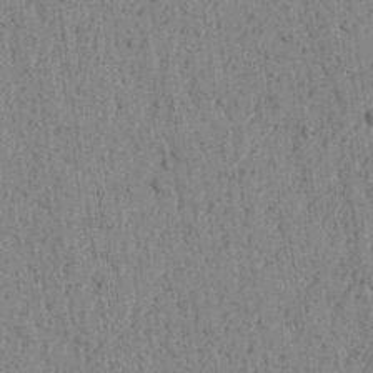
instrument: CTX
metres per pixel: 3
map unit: lAvf
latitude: 5.8394
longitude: 164.8030
